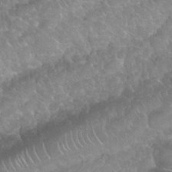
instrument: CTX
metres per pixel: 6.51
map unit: Nhu
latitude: 24.1011
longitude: -60.9136
